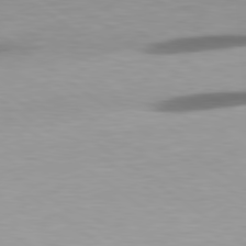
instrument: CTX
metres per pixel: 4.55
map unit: lApd
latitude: 79.6694
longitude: -129.2159
